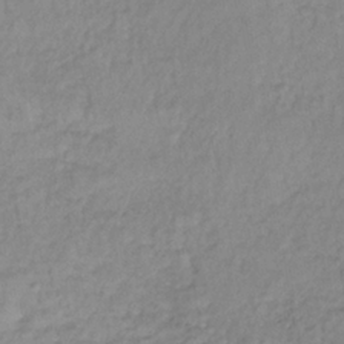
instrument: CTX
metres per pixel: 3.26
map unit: lHb
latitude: -34.9164
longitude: 69.5399
